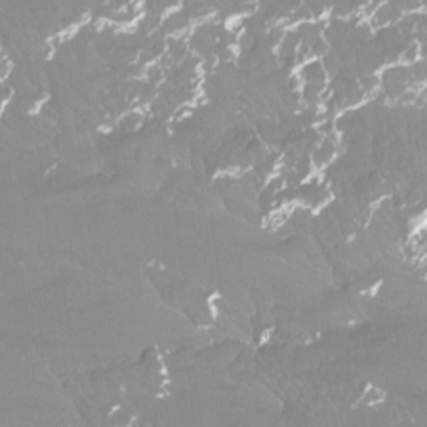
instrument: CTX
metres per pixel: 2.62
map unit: Htu
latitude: -12.9542
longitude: -46.2712
